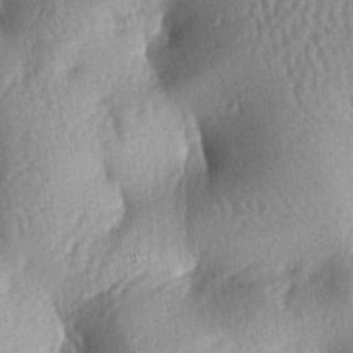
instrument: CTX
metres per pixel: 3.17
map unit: lAa
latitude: -6.4818
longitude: -127.1781
